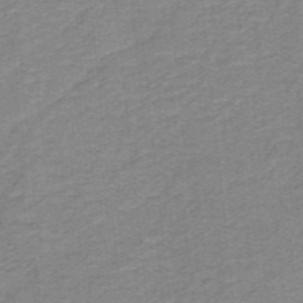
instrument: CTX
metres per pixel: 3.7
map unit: lHb
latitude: -40.1417
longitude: 53.9556
